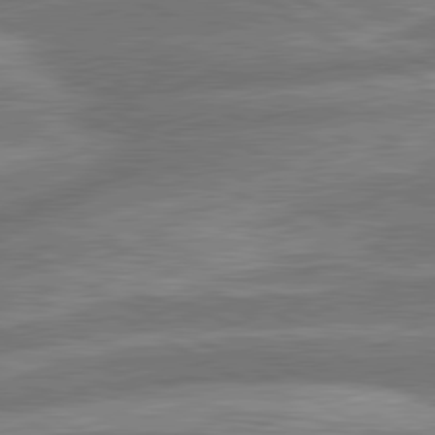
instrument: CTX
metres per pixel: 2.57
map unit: lApd
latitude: 80.8758
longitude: -166.3278
